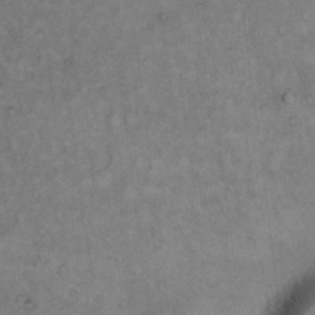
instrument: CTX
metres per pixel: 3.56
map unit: Hto
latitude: 11.8583
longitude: -60.6490
